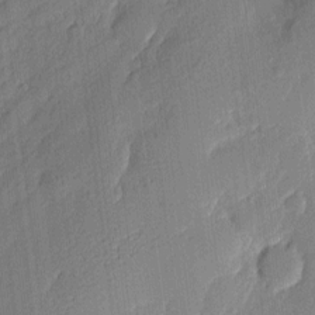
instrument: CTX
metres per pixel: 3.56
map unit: eHh
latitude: 6.1767
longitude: -75.4238
